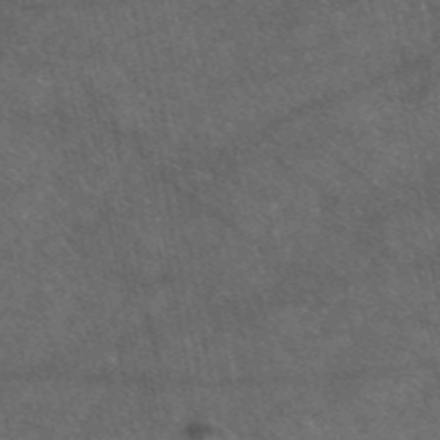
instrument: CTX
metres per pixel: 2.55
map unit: eAb
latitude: 47.3671
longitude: 111.7099
